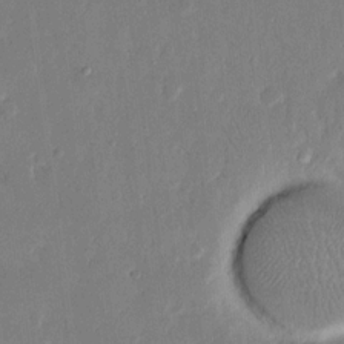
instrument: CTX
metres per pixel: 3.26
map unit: eHh
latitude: 14.4034
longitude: -69.9150
